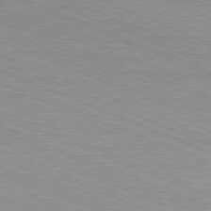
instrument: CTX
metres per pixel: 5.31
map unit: Ap
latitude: -81.5399
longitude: -74.3467
